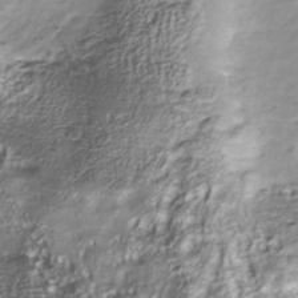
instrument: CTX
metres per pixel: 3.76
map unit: Nhu
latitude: -40.5951
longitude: -86.1578
